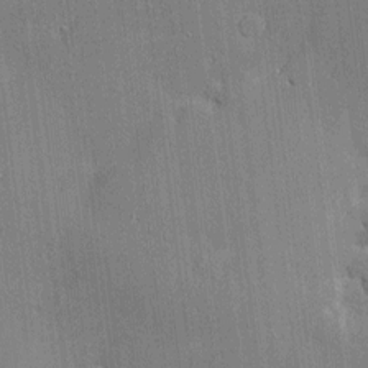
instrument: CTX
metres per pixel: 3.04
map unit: Htu
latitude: -7.2187
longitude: 175.9178
